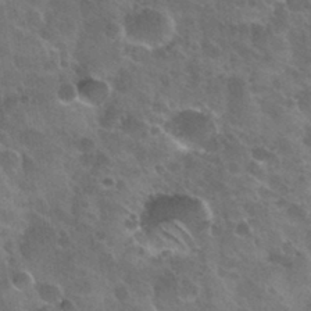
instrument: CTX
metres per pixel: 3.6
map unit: Nhu
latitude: 31.3860
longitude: -54.6679
